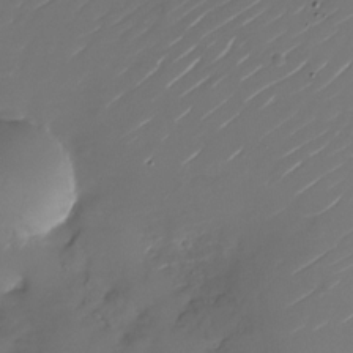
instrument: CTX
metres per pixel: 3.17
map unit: Nhu
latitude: -26.9919
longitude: -73.3671
